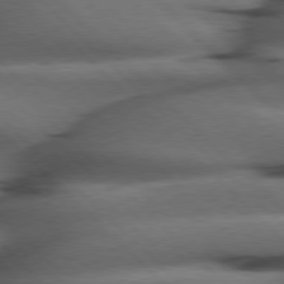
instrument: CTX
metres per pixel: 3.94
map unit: Hpe
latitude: 77.3292
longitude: -155.1214
